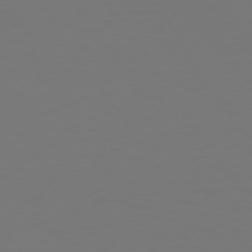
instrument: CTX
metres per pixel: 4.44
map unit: Hpe
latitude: 73.7639
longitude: -123.0647
